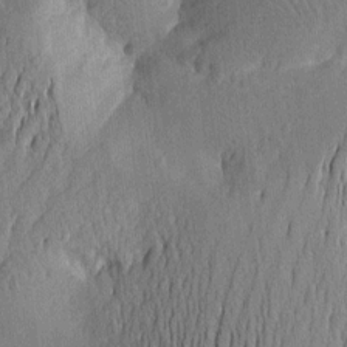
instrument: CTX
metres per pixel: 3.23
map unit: Htu
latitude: -2.3873
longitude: -176.4034
